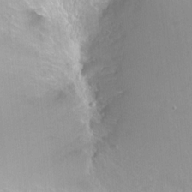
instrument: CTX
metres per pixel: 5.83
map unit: Nhu
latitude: -8.0283
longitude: -43.4615
